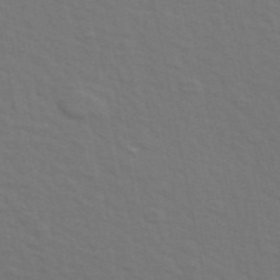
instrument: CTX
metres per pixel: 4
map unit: ANa
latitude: 47.9150
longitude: -76.6112
